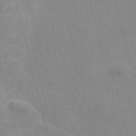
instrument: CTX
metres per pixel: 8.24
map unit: Nve
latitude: -56.7652
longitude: 51.5210
